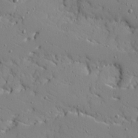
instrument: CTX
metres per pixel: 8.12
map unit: Ave
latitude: 11.0459
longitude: -101.2348
